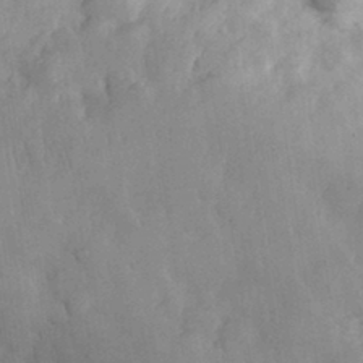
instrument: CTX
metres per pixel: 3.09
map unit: eHh
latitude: 32.1578
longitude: -68.8947
